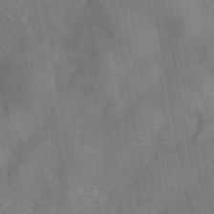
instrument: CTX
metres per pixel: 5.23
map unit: eAb
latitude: 42.0255
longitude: 105.3698
